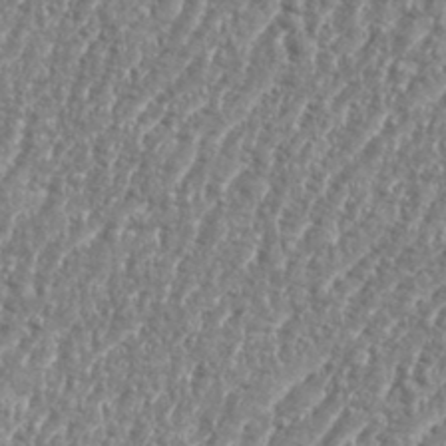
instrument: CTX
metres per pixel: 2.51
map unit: eHh
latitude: 35.4048
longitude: -134.8191
